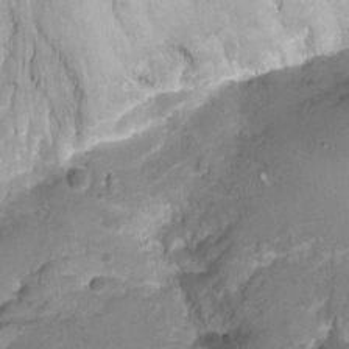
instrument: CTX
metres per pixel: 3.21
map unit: Ht
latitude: -1.9367
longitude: -16.5546
